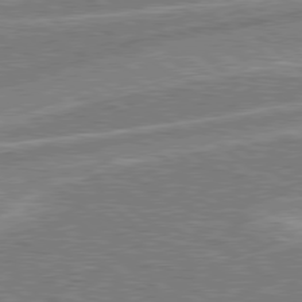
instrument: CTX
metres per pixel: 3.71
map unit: lApd
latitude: 78.8191
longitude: -158.4412
